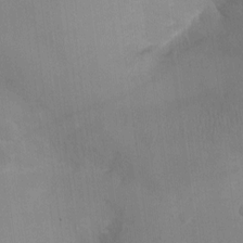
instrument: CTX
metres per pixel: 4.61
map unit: Ht
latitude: -4.3306
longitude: -17.0081
